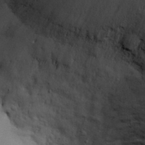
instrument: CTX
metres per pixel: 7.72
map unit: eHh
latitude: 26.8569
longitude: -75.2726
